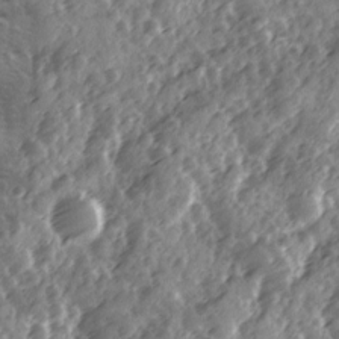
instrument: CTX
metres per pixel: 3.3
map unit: Ave
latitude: 11.9906
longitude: -103.3481
